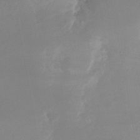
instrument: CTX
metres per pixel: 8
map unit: Nhu
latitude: -23.7856
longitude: -73.3860
